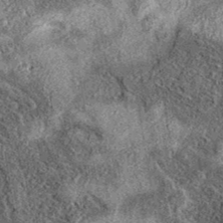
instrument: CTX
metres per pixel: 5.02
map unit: eAb
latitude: 37.4993
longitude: 106.8030
